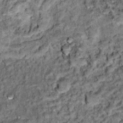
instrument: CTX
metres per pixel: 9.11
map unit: Hto
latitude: 14.8569
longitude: -35.7827
